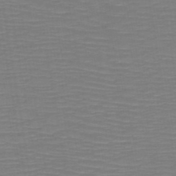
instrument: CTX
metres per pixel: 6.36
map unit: HNb
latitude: -49.0109
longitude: -45.0836
